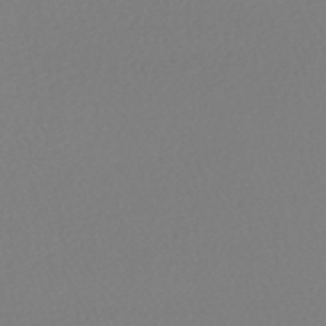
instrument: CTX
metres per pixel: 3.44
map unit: HNhu
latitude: -48.4818
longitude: 101.2564
